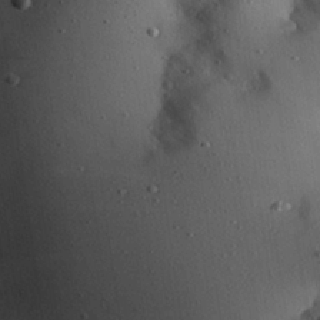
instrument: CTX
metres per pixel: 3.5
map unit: Hve
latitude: 25.7449
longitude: -91.9339
